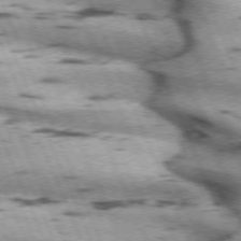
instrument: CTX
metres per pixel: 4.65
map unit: lApd
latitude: 72.3090
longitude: -53.7072
